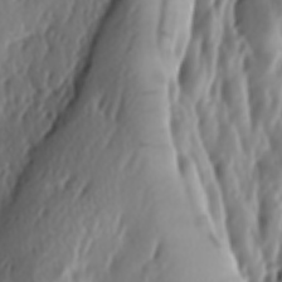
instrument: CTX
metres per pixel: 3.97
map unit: lAa
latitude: -6.8408
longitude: -124.0822
